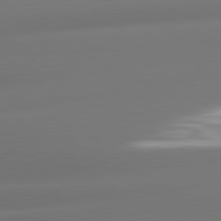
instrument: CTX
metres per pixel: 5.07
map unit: lApd
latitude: 81.0080
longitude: -160.8191
